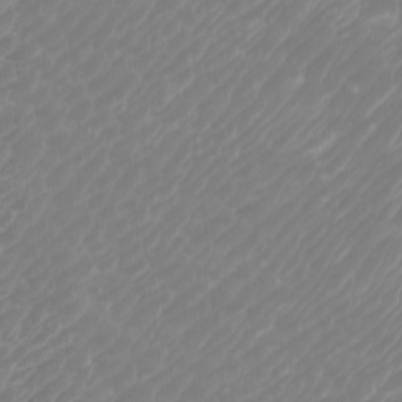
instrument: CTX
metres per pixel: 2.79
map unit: Htu
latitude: -5.6910
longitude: -74.6491
